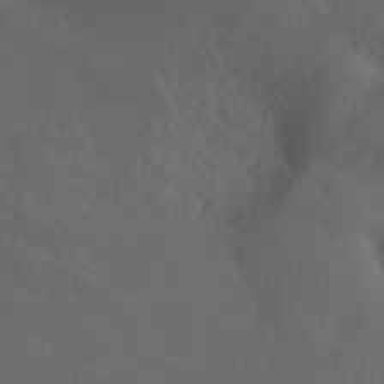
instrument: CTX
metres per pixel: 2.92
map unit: ANa
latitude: 42.5168
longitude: 28.5763
